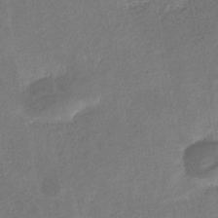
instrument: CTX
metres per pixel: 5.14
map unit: eHb
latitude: -34.1417
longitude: 74.2551
